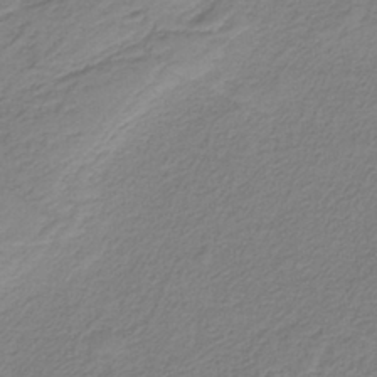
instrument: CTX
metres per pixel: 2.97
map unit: HNb
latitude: -37.8044
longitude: 53.3509
